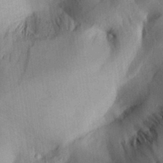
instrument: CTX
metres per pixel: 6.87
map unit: Aa
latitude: 28.8947
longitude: -145.5749
